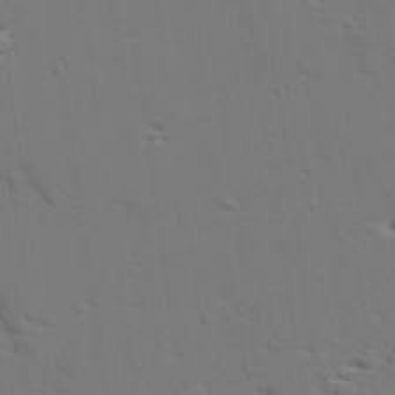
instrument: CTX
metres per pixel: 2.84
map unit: lAvf
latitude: 27.6694
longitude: -109.5371
